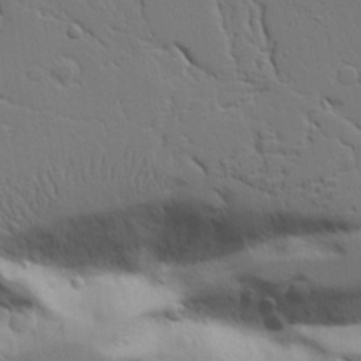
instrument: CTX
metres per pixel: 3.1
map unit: Aa
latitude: 21.2915
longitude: -123.9528
